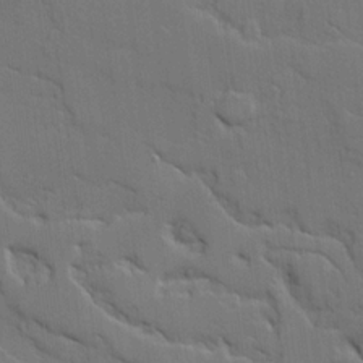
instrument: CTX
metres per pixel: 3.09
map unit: Ave
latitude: 18.5923
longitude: -128.5357
